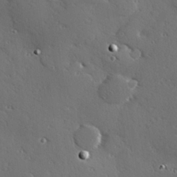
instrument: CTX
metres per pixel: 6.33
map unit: Hve
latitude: 27.1403
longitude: -92.6112
